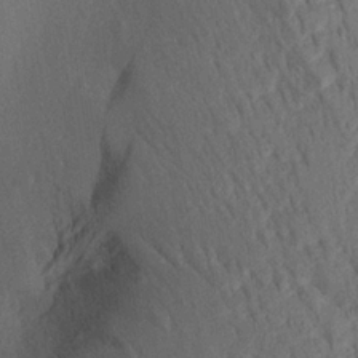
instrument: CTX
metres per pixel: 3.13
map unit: Aa
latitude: 20.7058
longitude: -141.1970
